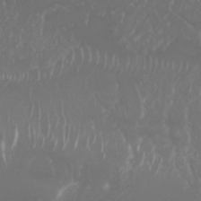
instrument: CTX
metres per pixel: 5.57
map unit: Nhu
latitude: 25.0647
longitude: -60.1578
